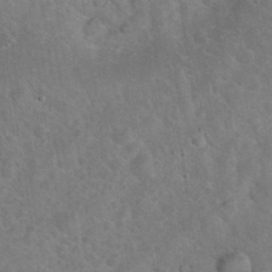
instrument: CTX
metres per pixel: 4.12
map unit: eHh
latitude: 36.3845
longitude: -66.1011
